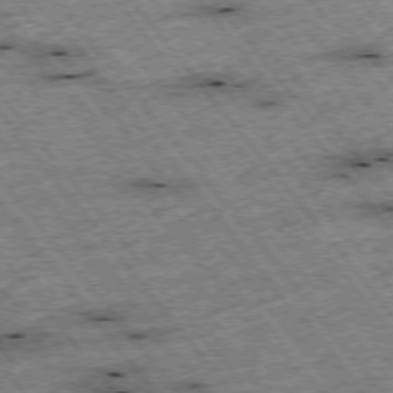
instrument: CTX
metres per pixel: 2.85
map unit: Hpe
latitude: -75.3510
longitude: -21.7072
